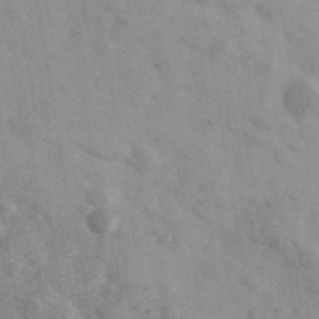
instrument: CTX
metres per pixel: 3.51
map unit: Ave
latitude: 39.5560
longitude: -107.6505
